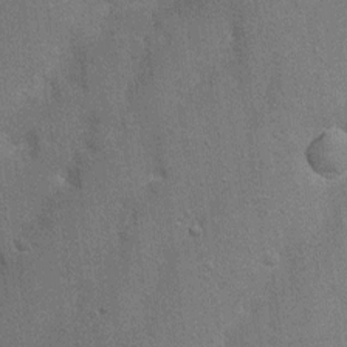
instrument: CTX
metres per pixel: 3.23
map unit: Nhu
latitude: 4.1389
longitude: -25.1592
